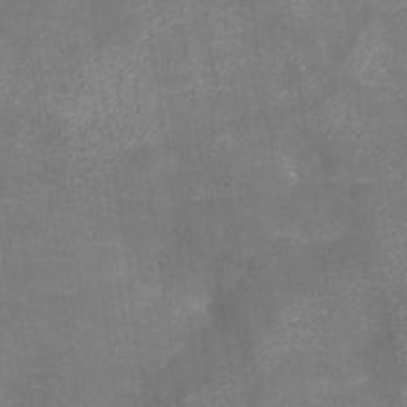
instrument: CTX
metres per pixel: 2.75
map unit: Nhu
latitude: -28.1606
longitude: -59.2348
